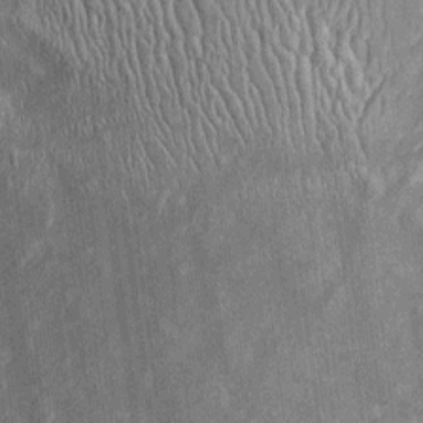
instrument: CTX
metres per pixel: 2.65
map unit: Htu
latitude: -5.6722
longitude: 158.4062
